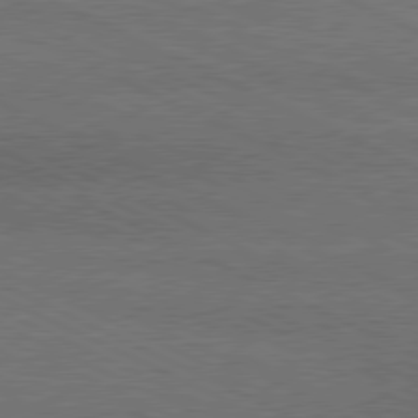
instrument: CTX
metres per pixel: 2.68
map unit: lApd
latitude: 79.8773
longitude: -128.8947
